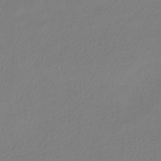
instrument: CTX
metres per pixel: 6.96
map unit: HNhu
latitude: -42.0849
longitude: 96.9542
